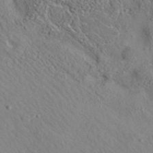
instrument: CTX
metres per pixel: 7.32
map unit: eAb
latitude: 35.6505
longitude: 110.1983
